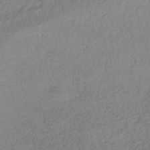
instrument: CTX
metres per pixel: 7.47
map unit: lHb
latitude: -41.8044
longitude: 68.8974
